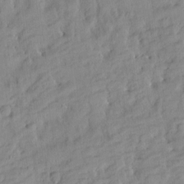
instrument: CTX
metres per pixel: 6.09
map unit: Htu
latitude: -4.3684
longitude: 173.9178
